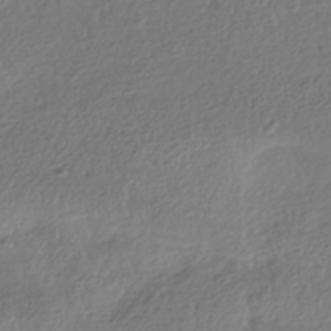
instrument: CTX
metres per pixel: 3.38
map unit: HNhu
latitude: -42.5384
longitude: 98.1039
